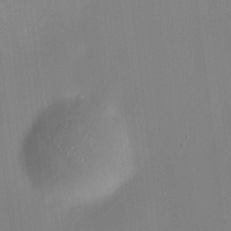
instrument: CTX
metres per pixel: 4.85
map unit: HNhu
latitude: 8.1578
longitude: 9.2754
